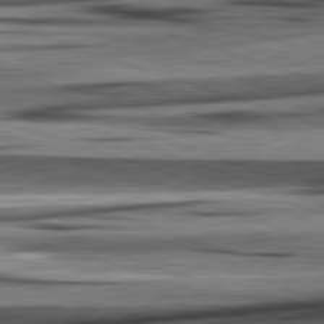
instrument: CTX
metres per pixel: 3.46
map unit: lApd
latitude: 82.5167
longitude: 160.5763
